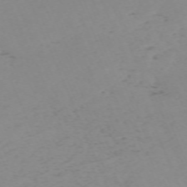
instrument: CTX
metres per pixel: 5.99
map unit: Nhu
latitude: -67.5210
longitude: 38.4440
